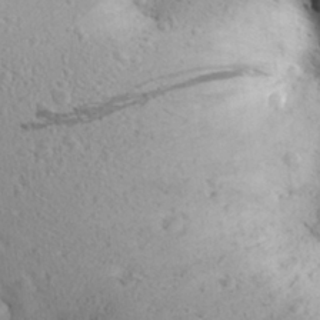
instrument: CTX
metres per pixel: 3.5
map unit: Aa
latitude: 27.2726
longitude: -142.4034
